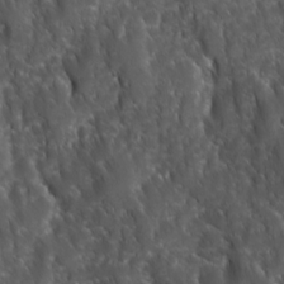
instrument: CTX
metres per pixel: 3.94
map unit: Ave
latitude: 15.8206
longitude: -132.4601
